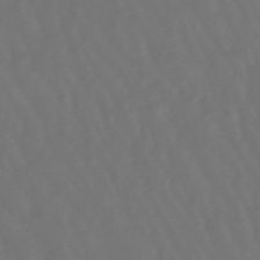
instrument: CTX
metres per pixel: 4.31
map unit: lHb
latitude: -47.7099
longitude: 79.1620
